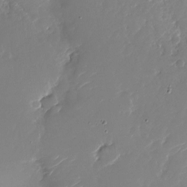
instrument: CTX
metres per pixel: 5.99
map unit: Nhu
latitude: -26.2172
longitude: -73.5372
